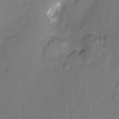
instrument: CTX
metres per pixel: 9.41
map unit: Hto
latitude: -11.8611
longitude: -39.8394
